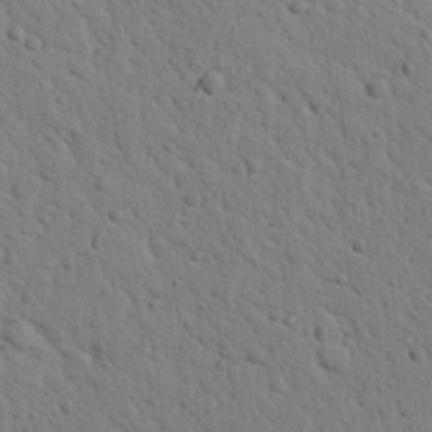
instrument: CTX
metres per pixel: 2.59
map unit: Nhu
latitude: 22.5546
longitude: -77.0458
